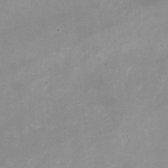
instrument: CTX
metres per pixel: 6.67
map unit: Nhu
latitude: -24.3306
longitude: -70.1011
